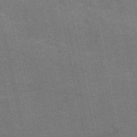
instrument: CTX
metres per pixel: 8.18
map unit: HNb
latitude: -53.5210
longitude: -46.7247
